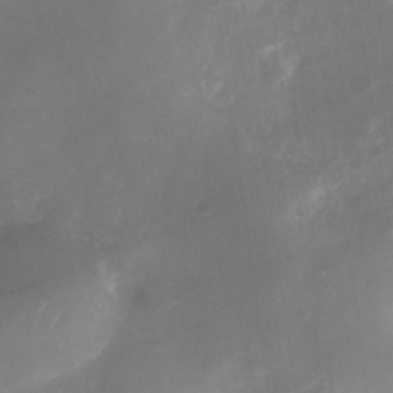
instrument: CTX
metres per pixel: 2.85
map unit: Nhu
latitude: -26.0849
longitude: -70.8947
